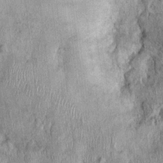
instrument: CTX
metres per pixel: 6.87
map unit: Nhu
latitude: 0.0444
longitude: -16.1388
